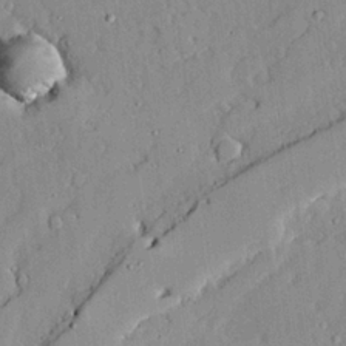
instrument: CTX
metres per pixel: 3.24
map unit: lAvf
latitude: 24.3467
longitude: -111.2159
